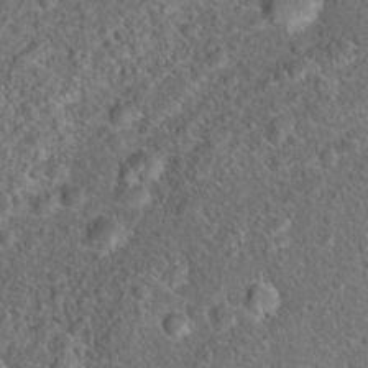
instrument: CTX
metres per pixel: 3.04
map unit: Hto
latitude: 18.4790
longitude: -42.8380
